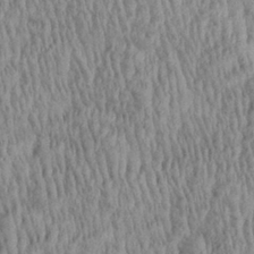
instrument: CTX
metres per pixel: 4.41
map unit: Aa
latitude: 29.1403
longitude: -137.8395
